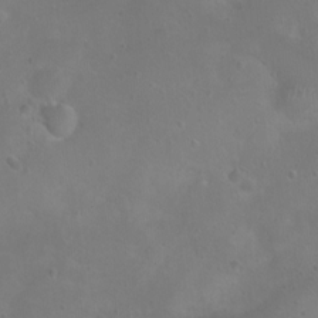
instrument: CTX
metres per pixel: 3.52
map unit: Ht
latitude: 4.1200
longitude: -19.9906
